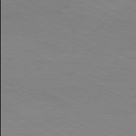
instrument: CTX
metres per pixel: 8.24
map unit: Hpe
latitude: -81.1242
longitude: 18.0094
